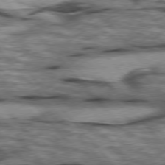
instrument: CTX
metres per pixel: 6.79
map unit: lApd
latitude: 76.2711
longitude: -49.5749
